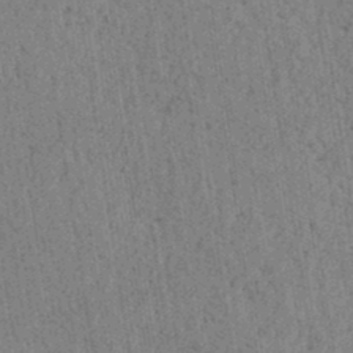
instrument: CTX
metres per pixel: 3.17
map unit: lAvf
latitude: 5.4426
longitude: 164.5763
